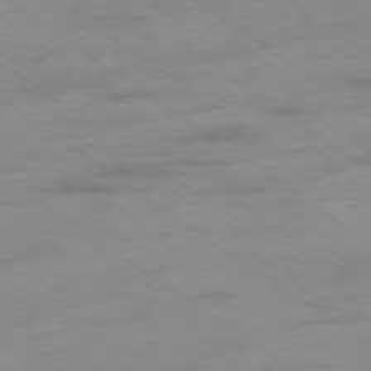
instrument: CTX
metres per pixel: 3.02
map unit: Ap
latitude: -78.3873
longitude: -59.8017
